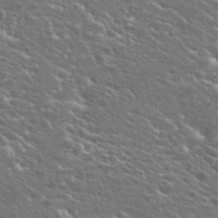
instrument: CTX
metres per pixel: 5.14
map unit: Hto
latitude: 26.1767
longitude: -45.0080
